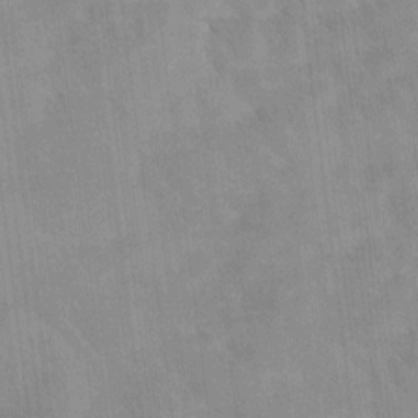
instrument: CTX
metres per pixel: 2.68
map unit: Ave
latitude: 11.9150
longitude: -106.3845
